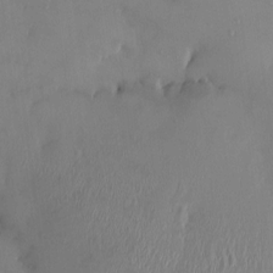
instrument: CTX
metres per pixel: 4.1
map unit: HNhu
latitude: 4.0633
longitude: -4.9136
